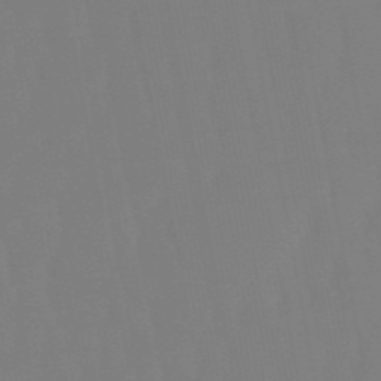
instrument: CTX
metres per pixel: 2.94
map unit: eHb
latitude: -51.0108
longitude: 74.2929
